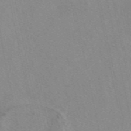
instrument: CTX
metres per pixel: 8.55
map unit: eAb
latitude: 48.3467
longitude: 111.2187
